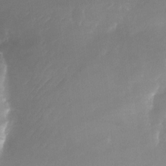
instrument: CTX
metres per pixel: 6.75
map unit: Nhu
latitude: -22.9731
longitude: -71.4048
